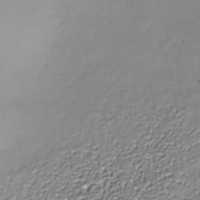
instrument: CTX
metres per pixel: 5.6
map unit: Nhe
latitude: -37.5588
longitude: -88.3468
